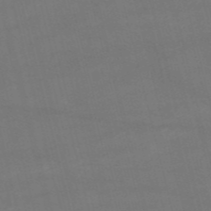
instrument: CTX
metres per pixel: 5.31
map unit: HNb
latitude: -52.9163
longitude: -37.5182
